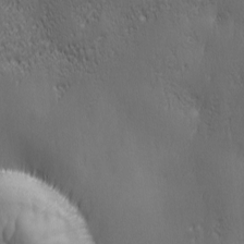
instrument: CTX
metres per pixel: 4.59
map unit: Ave
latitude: 1.9717
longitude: -112.9703
